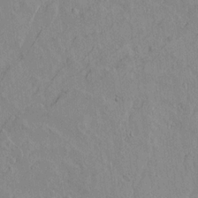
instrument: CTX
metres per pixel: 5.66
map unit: lAvf
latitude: 14.7058
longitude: -125.4615
